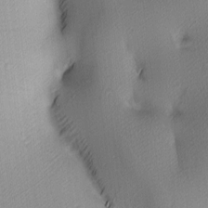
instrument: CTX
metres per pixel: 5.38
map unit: lAa
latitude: 3.9528
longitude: -115.6693
